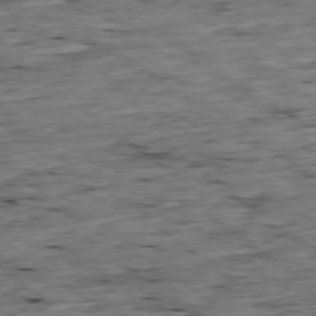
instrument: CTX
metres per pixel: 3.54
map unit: Ap
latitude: -78.7841
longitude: -87.4993
